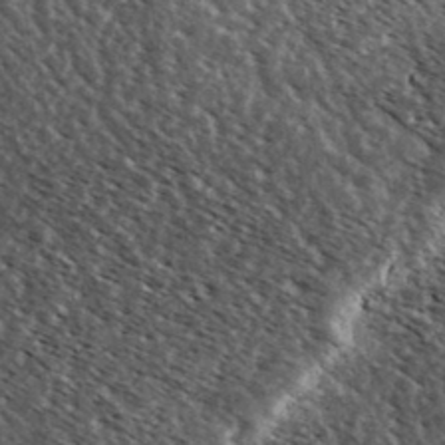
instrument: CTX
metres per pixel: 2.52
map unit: Ave
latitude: 37.4805
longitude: -108.8002
